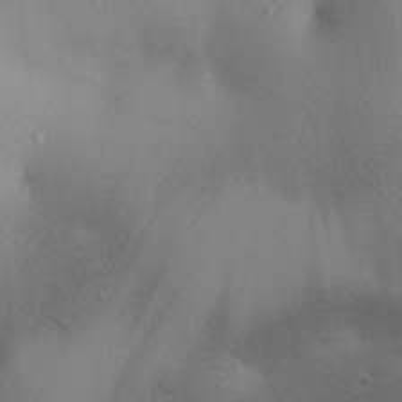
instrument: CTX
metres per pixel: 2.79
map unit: lAa
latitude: 3.3481
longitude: -116.8191
